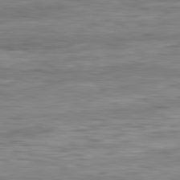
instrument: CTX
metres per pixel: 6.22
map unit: Ap
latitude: -82.0850
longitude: -73.6316
